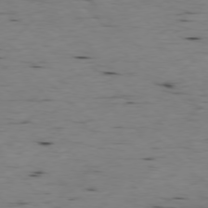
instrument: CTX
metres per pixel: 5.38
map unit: Ap
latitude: -77.2754
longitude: -89.8395
